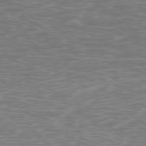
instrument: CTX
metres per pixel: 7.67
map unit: Ap
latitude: -78.9163
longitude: -92.8002
